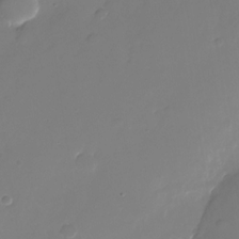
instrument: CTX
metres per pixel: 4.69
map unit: Nhu
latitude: -25.8800
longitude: -71.1781
